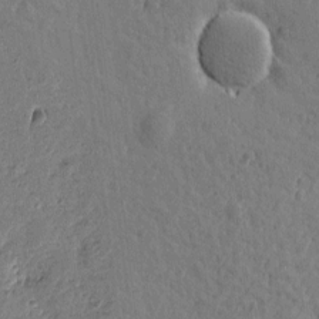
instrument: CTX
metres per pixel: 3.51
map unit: Htu
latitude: -0.8408
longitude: -175.8961
